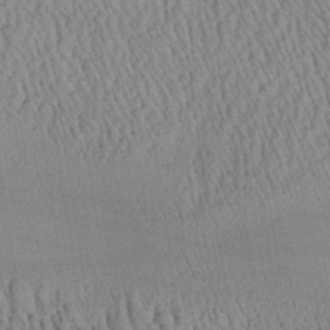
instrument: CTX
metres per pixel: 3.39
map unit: Aa
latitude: 25.1592
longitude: -134.3278
